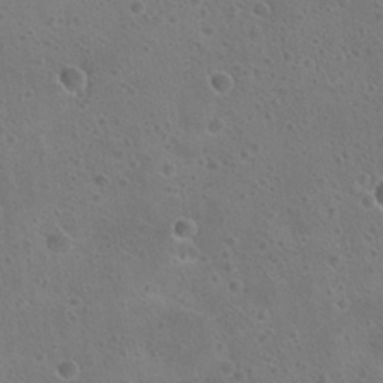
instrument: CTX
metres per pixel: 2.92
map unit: Hto
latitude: 23.2159
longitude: -48.4601
